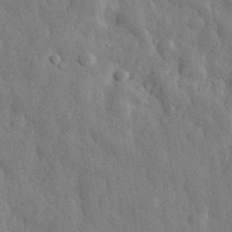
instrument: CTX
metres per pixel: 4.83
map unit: eHh
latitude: 31.5749
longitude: -73.2348
